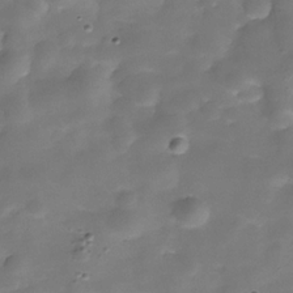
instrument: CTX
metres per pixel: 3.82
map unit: Hve
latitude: -30.7463
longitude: 93.2187
